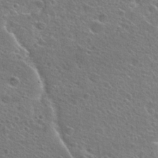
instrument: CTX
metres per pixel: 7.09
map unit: Hto
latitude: 25.5749
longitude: -45.5560
